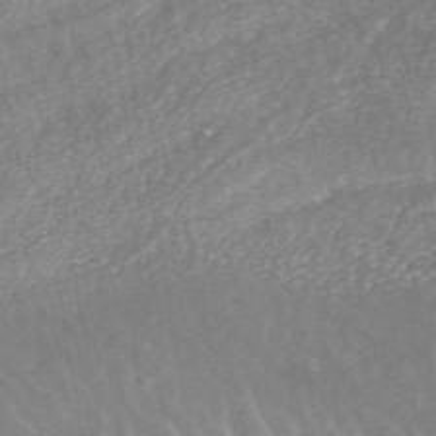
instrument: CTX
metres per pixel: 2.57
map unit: ANa
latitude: 43.7828
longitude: 24.5574
